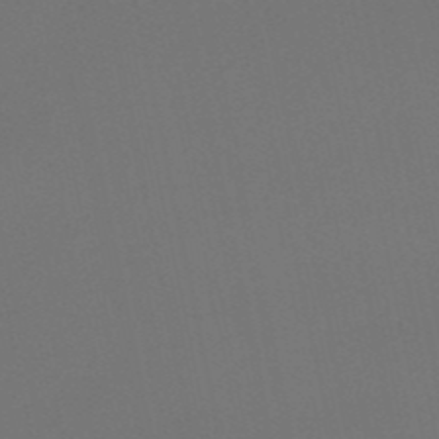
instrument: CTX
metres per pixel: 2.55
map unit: lHb
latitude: -50.6518
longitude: 81.1809
